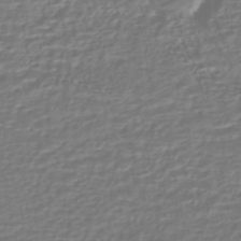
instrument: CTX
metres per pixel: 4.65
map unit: HNhu
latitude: -45.3888
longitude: 96.1984
